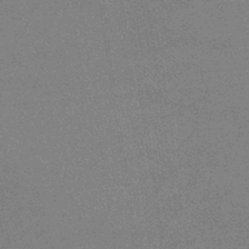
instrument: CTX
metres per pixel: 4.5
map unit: eHb
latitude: -36.9163
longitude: 76.3117
